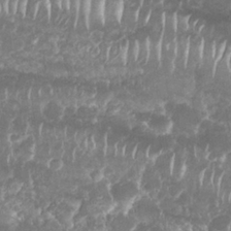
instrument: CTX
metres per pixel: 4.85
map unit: Nhu
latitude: 25.8394
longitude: -61.1214
